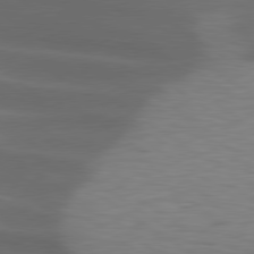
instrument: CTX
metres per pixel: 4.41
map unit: lApd
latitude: 79.4049
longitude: -50.1200
